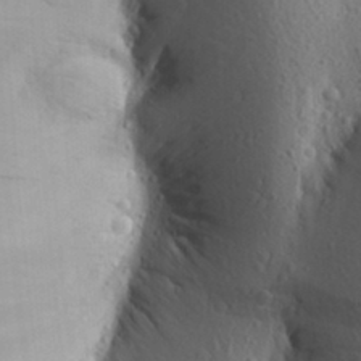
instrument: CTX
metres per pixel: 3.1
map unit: Aa
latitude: 26.5735
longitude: -149.1214
